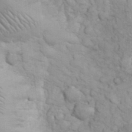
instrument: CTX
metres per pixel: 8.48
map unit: eHh
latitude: 32.4034
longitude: -66.8191
